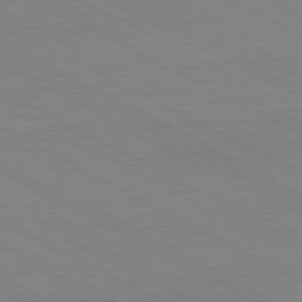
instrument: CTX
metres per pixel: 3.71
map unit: Hpe
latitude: -81.0109
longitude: 17.5022
